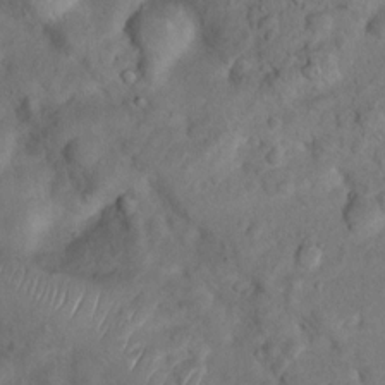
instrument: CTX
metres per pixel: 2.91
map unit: Nhu
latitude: 9.0648
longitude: -22.9136
